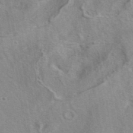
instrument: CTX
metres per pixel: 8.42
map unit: eAb
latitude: 41.2536
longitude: 104.4251
